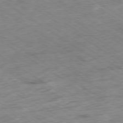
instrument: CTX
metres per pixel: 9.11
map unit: Hpe
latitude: -79.4643
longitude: -21.3671
